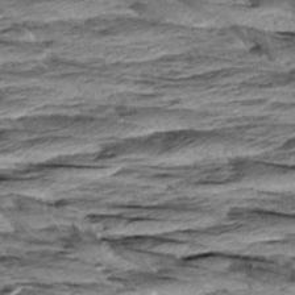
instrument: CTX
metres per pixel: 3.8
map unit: Aa
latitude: 8.6113
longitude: -137.8395
